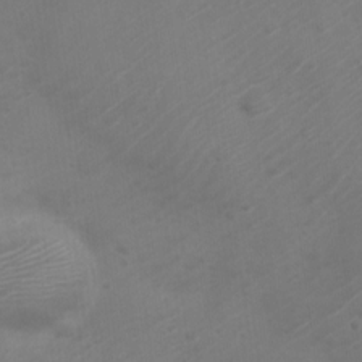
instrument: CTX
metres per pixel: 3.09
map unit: Nve
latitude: -20.8030
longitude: 106.6708
